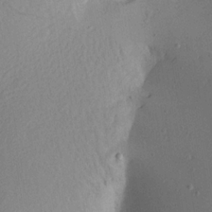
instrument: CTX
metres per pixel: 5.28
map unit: Aa
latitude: 18.7813
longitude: -144.4790
